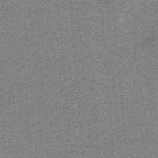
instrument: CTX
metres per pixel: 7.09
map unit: HNb
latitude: -38.0850
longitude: 54.1228
